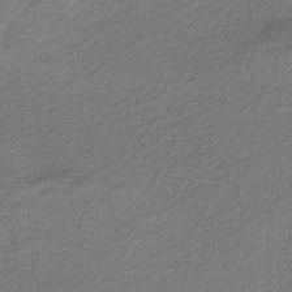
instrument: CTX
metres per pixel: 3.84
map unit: HNb
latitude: -35.3132
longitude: 59.5777
